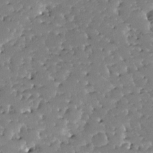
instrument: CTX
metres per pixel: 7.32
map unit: lAa
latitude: -11.0675
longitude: -125.1781
